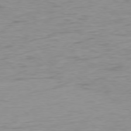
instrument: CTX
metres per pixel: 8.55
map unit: Ap
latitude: -78.2739
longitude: -78.4412
